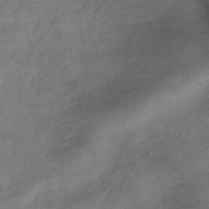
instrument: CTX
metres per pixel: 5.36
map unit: HNhu
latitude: -40.5385
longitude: 99.1242
